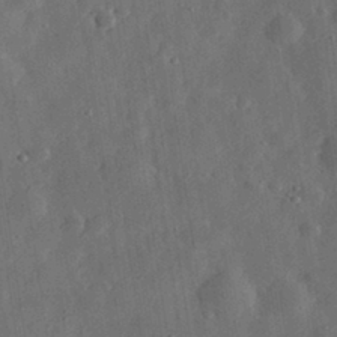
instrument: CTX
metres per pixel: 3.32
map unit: eHh
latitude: 31.6316
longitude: -74.8758
